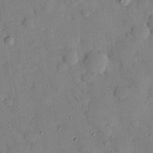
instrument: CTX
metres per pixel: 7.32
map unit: eHh
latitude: 26.3845
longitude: -75.7828
